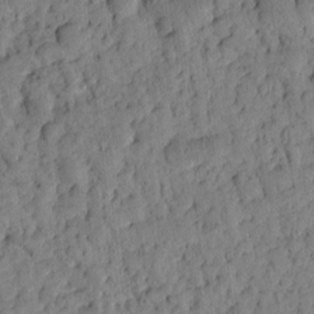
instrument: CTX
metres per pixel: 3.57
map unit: Htu
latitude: -3.5021
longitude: 173.8044
